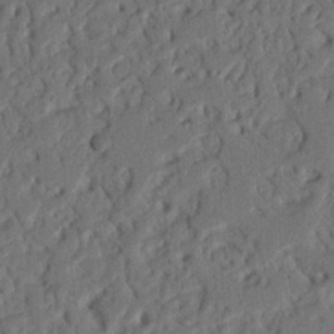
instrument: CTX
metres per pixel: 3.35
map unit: Nhu
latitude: 20.9703
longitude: -77.0836
